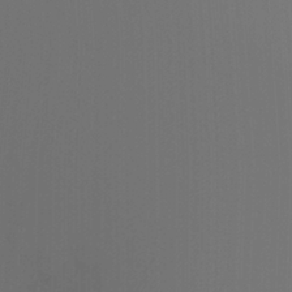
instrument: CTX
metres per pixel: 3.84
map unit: Ht
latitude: -12.3306
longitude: -48.2145
